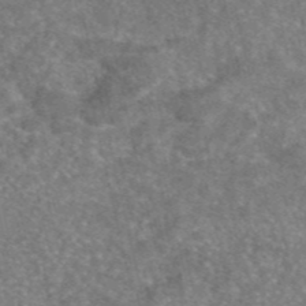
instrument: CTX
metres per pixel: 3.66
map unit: eAb
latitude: 46.4412
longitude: 104.8597
